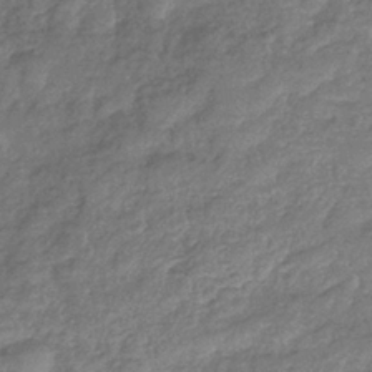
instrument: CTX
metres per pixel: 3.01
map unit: eHb
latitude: -37.6344
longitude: 80.7841
